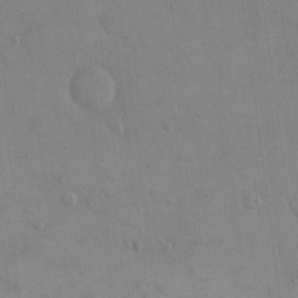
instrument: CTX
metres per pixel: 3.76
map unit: eHh
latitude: 16.0255
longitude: -67.0080
